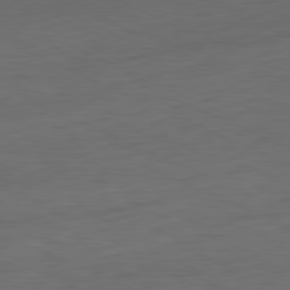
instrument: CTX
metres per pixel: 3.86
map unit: Ap
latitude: -81.7100
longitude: -76.6301
